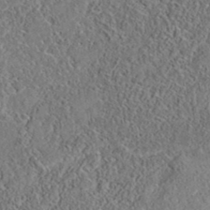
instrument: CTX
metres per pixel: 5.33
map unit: eAb
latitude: 35.6127
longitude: 108.7652
